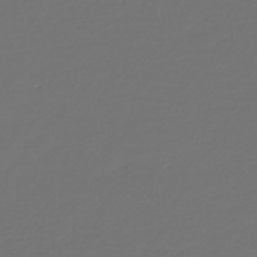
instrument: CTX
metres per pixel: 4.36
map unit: lHb
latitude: -42.5951
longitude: 69.8989
